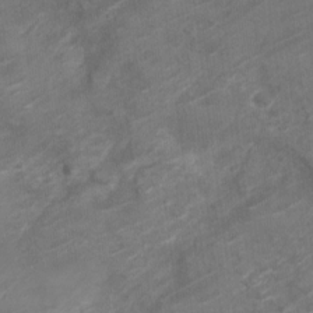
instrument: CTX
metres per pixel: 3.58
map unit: Nve
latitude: -19.1053
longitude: 106.9353
